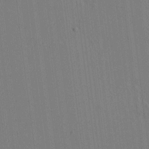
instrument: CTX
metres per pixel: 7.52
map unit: HNhu
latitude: 7.7261
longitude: 15.8234
